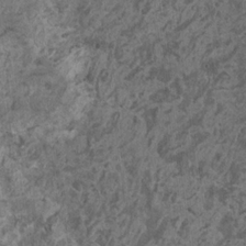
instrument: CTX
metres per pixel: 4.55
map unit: HNhu
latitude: 0.5734
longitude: 4.8408
